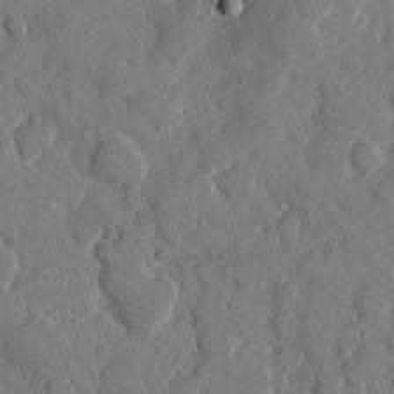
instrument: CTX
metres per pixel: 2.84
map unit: eHh
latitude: 8.6680
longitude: -67.3103
